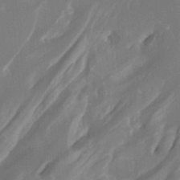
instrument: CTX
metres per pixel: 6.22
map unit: Htu
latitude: -13.0864
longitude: -71.8772
